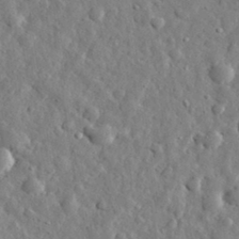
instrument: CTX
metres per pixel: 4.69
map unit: eHh
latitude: 31.5183
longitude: -73.8584
